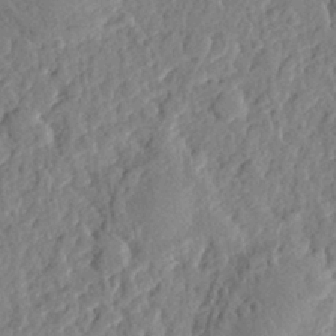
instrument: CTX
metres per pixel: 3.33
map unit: eHh
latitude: 27.8017
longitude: -77.2726
